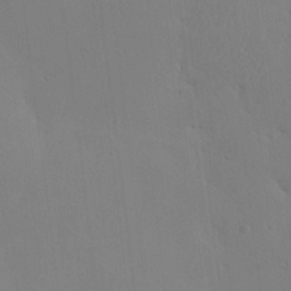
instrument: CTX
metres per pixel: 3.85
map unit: eHh
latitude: -3.6343
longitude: 19.5588
